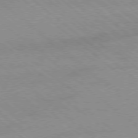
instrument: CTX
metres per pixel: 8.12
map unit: Ap
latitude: -78.7085
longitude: -65.1781
